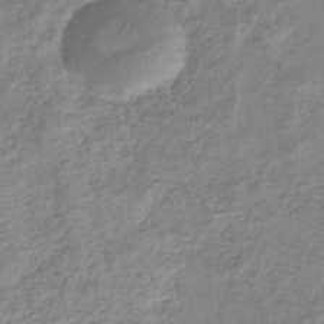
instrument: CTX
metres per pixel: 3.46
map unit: eHb
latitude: -36.4251
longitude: 75.0865
